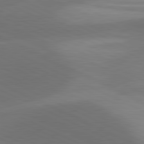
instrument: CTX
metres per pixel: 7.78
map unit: lApd
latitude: 81.1781
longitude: 126.0661
